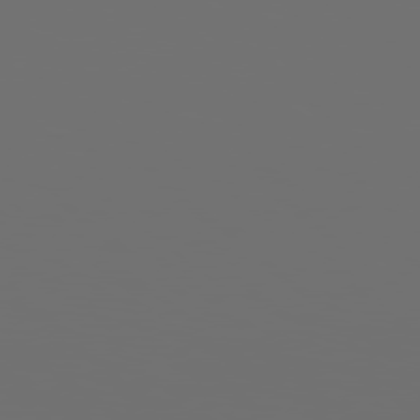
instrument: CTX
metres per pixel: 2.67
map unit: Hpe
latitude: 78.5924
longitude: 176.2362
